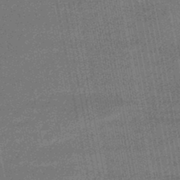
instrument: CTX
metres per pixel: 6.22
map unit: eHb
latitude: -45.6722
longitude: 89.2187
